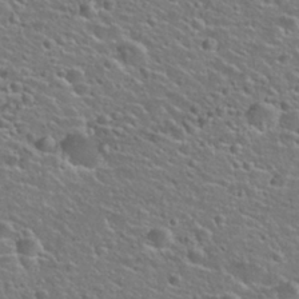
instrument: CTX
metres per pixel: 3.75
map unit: Hto
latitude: 25.9906
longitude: -50.0822
